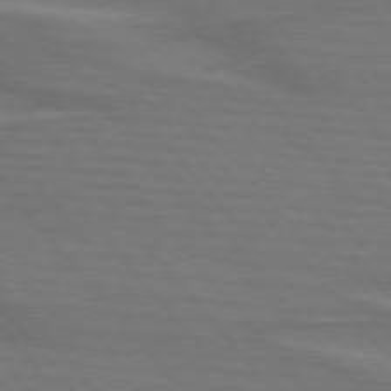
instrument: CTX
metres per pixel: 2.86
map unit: lApd
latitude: 75.4993
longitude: -80.6679
